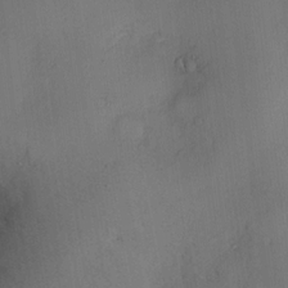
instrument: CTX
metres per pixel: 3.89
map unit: Nve
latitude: -7.6344
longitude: 174.9541
